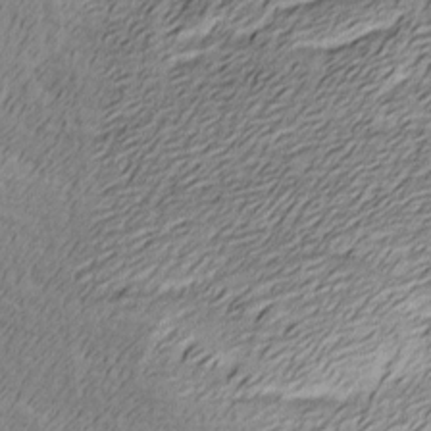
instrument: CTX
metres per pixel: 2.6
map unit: Ave
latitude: -8.4629
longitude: -123.4237
